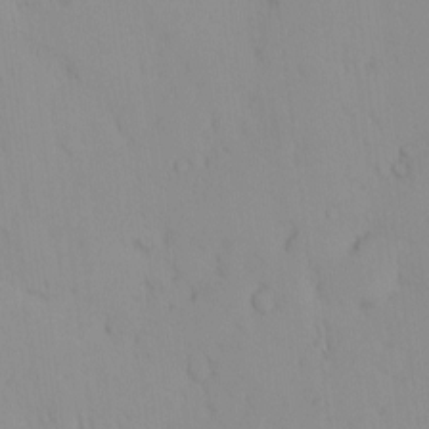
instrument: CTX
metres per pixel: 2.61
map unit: eHh
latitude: -1.1620
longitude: 19.9178
